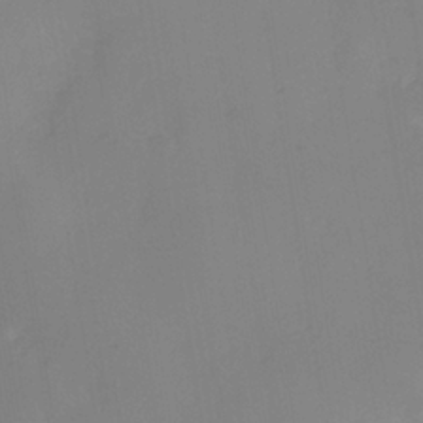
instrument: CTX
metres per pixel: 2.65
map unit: Nhe
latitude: -37.0108
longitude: -113.0647
